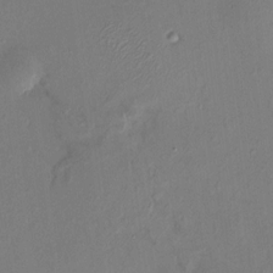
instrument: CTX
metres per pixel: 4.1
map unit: HNhu
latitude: 7.1592
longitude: -0.1011
